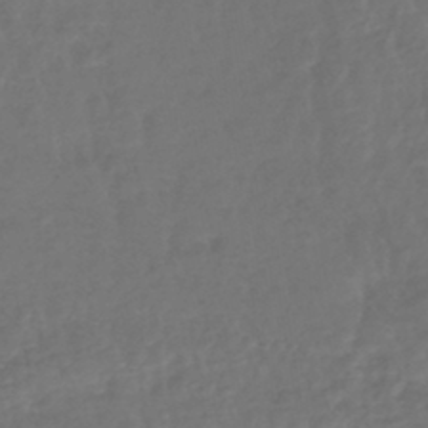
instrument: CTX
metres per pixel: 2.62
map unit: lHb
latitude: -43.7288
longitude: 81.3132
